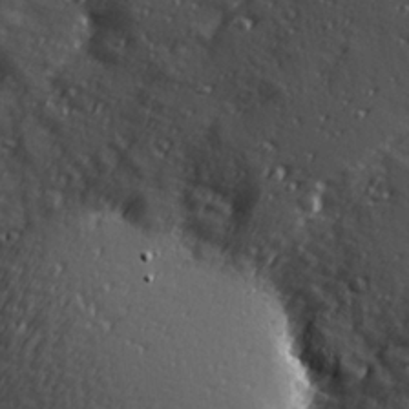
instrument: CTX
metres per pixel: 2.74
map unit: Hve
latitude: 24.4412
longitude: -96.5357
